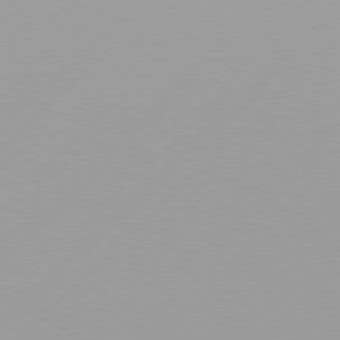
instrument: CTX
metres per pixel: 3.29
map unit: Hpe
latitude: 77.5182
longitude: -138.4979
